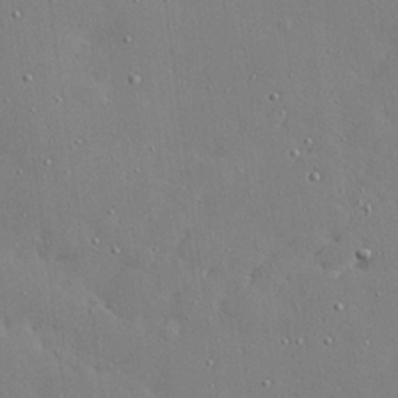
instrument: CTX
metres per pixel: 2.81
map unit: Hve
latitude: 26.1578
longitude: -92.3845
